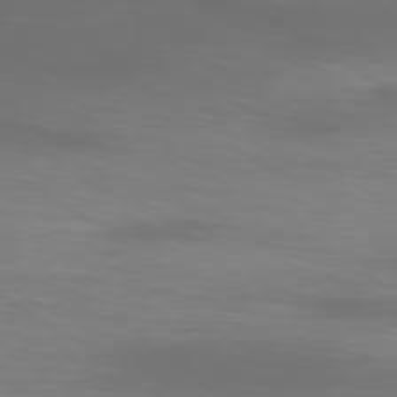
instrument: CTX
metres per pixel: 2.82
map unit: Ap
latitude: -79.6344
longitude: -93.3670
